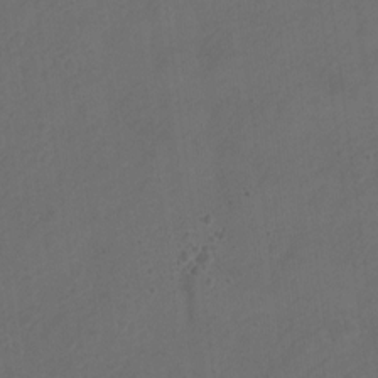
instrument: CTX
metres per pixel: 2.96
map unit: Hto
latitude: 4.4412
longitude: -32.8191
